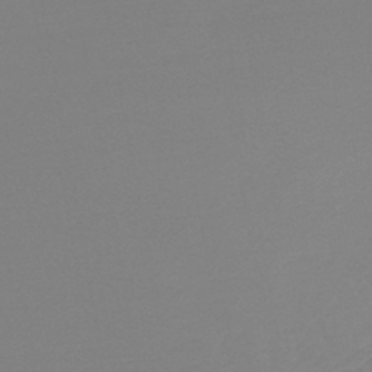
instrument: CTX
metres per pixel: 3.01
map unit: lHb
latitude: -44.7085
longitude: 63.6910
